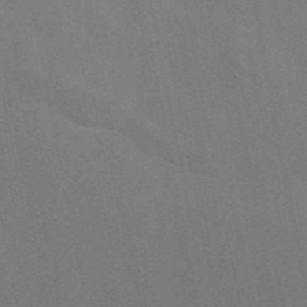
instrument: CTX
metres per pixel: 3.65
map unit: eAb
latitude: 46.8758
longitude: 116.5195
